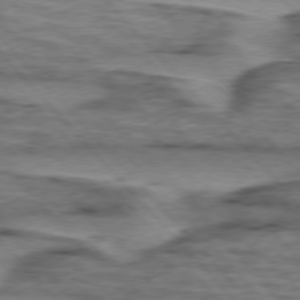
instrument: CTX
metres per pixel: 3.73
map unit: lApd
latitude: 76.2711
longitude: -77.1781
